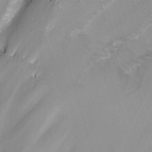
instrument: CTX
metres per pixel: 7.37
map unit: Nhu
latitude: -7.3509
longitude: -77.7071
